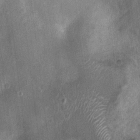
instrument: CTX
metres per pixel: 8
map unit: Nhu
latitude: 3.8583
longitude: -16.5167
